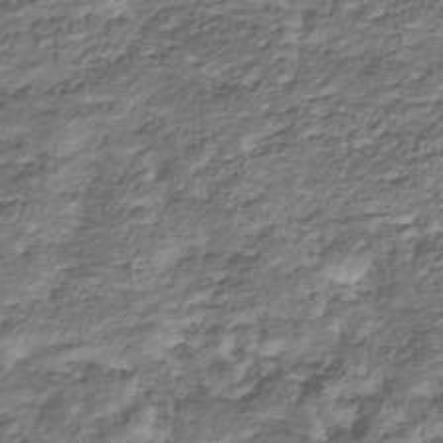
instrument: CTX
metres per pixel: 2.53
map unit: Nhu
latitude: -39.2943
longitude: -82.7057
